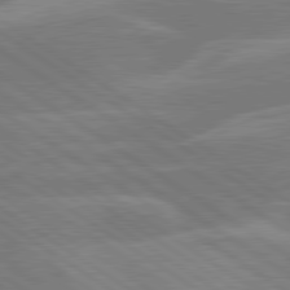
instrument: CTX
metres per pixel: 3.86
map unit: lApd
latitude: 79.7639
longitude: -122.3467
